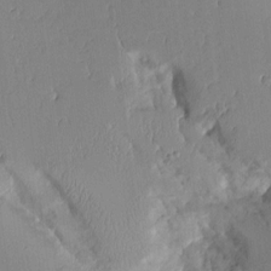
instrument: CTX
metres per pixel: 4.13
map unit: Aa
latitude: 11.3860
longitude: -127.3482
